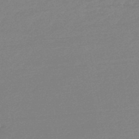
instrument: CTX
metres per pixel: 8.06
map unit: HNb
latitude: -48.1039
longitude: 57.9178
